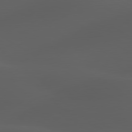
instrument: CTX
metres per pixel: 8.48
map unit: lApd
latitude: 80.0822
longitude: -88.4790
